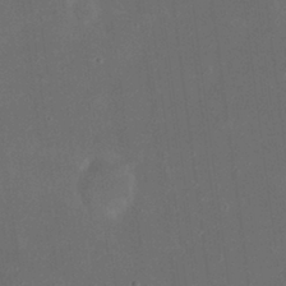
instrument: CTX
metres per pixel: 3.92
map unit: eHh
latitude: 23.9339
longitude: -70.1767
